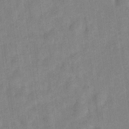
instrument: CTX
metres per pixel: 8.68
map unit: Nve
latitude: -24.0661
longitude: 106.5385
